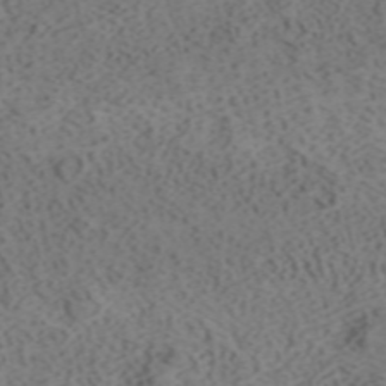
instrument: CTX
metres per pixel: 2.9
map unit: ANa
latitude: 41.3292
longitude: 33.8045
